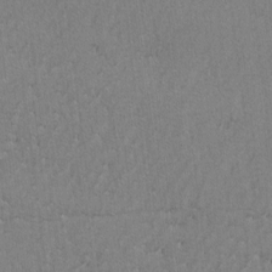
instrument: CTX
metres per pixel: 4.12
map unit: lAvf
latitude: -6.9730
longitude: -114.4412
